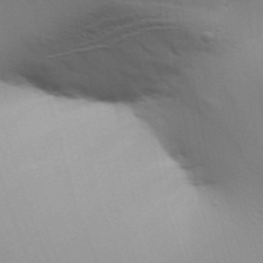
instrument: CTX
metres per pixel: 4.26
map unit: Aa
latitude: 31.5560
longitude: -140.9324
